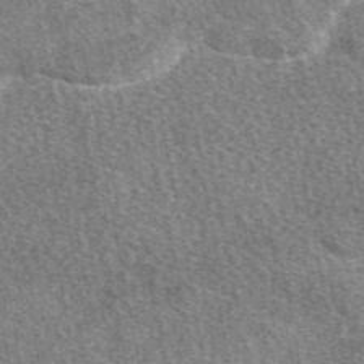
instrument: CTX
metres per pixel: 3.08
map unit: eAb
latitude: 49.2726
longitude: 117.2942
